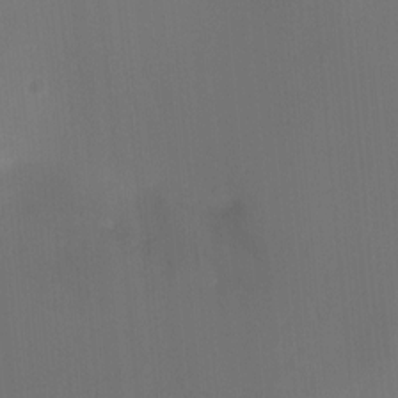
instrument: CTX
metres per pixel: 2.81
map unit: Ht
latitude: -11.8989
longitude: -46.8569
